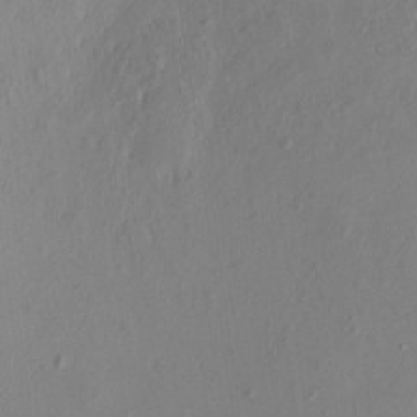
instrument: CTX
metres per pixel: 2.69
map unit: HNhu
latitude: 7.8961
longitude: -0.9891
